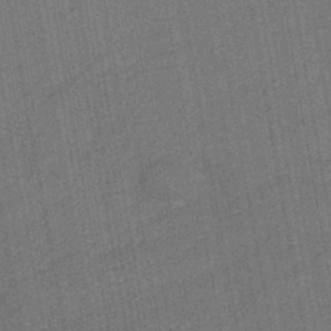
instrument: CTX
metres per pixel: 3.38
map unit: lHb
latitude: -37.4832
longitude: 57.1620
